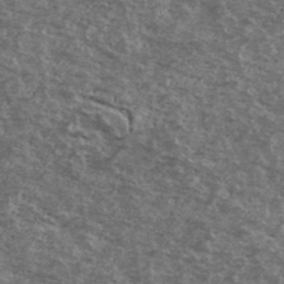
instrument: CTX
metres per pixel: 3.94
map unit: Ave
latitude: 40.5545
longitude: -108.7246
